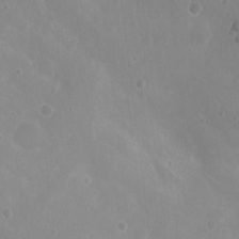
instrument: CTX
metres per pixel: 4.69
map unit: Nhu
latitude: 6.4223
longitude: -18.4790
